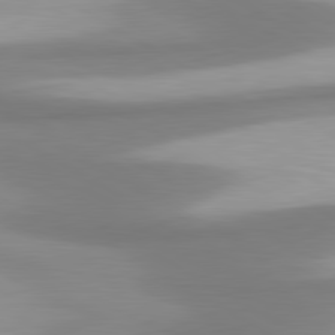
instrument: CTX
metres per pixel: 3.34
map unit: lApd
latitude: 80.7057
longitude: 174.8596
